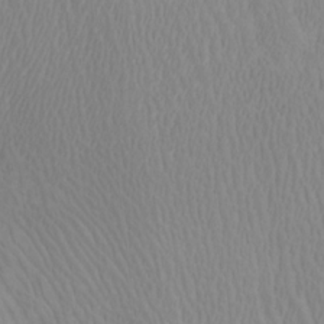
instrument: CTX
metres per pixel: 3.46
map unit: Htu
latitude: -7.6533
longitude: -66.4034
